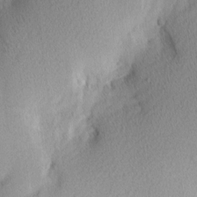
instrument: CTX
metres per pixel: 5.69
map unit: Nhu
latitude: 1.9150
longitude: -77.6127
